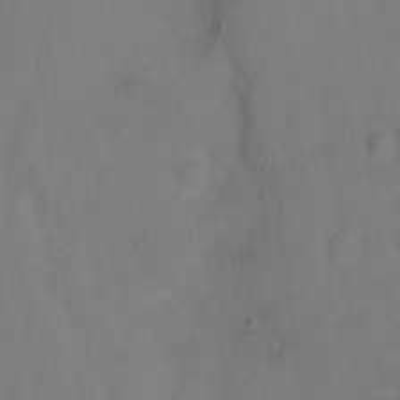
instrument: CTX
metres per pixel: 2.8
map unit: Hto
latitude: -0.0661
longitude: -33.6883
